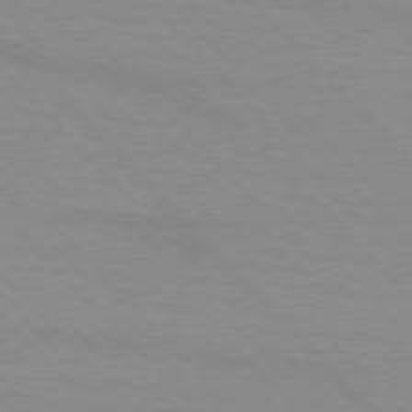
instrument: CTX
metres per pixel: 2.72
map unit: lApd
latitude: 76.3467
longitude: -85.0081
